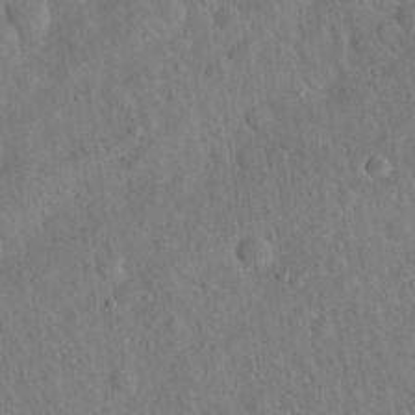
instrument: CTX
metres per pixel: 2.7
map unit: Hto
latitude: 19.4048
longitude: -53.1025
